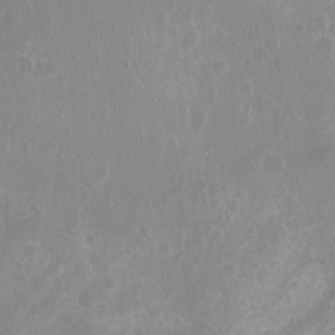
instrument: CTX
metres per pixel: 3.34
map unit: Nhu
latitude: -15.4833
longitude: -25.5749
